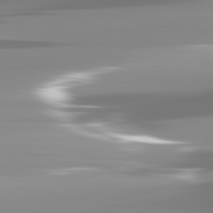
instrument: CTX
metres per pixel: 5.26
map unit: lApd
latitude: 82.0633
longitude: -139.7639
